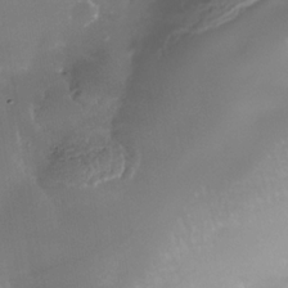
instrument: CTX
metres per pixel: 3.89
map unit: Nhe
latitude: -37.1431
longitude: -113.5560
